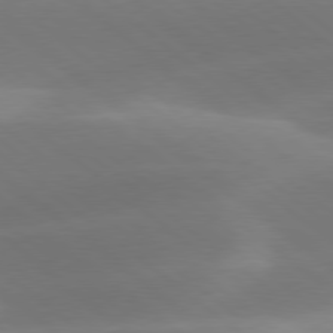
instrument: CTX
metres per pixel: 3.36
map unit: lApd
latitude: 78.4223
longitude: -51.9906
